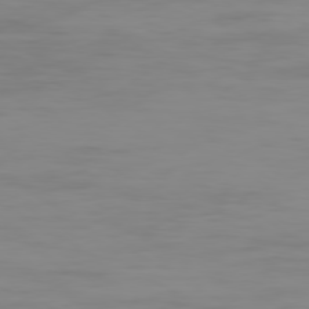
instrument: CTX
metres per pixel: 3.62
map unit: Ap
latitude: -79.4076
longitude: -77.5560
